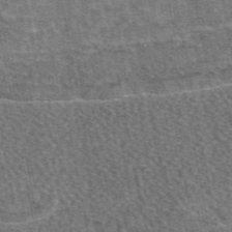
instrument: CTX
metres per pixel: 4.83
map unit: eAb
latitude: 48.8569
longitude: 117.2186
